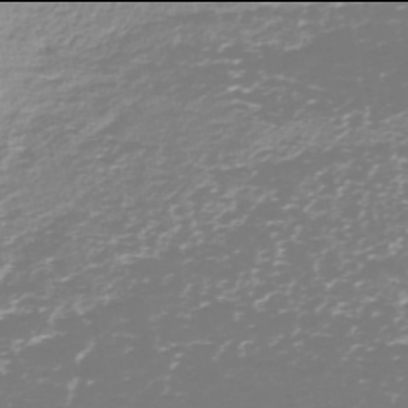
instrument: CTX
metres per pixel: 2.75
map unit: HNhu
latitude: -46.0094
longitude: 106.4629
